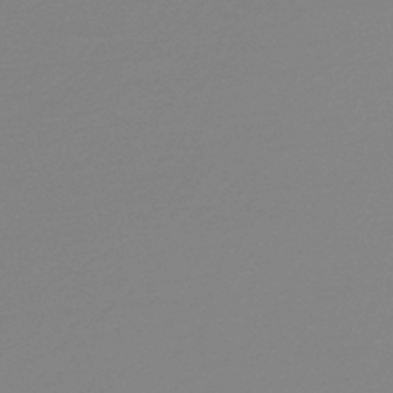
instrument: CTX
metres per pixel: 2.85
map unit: lHb
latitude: -44.2173
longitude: 75.9178
